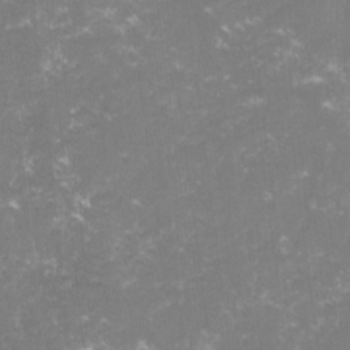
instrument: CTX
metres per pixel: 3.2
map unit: lHvf
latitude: -15.7100
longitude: -101.3482
